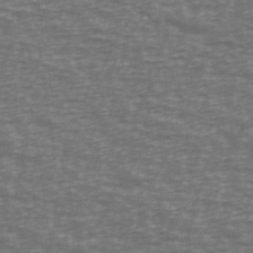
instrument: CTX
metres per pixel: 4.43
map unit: Ave
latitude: 39.0458
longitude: -113.0458
